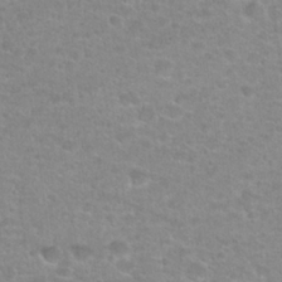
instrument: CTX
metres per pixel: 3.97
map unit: Hto
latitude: 24.6679
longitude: -48.2900
